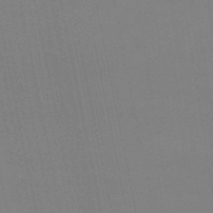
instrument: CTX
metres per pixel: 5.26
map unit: eHb
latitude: -49.9367
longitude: 67.4265
